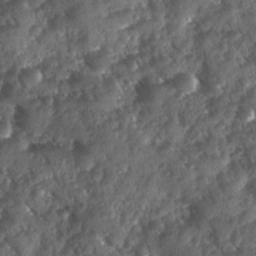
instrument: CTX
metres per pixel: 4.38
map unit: Ave
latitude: 10.7435
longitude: -103.0647
